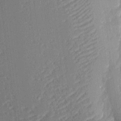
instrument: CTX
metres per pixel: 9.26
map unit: eHh
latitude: 4.7057
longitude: -77.1403
